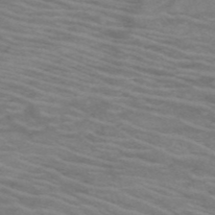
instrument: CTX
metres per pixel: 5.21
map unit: HNb
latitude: -53.3698
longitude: -45.5749
